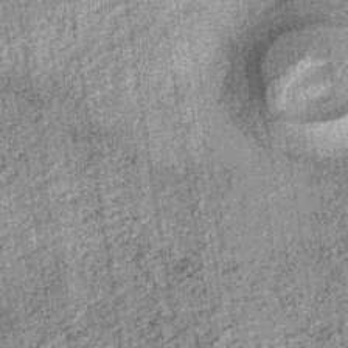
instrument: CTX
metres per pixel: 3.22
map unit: lHb
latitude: -36.1794
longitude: 67.5966
